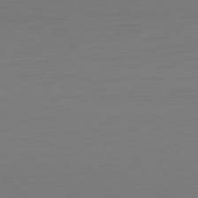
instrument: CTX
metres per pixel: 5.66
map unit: Hpe
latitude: -81.9178
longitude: 8.2739
